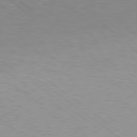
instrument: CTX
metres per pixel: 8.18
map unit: Hpe
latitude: 78.6113
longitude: -168.2712
